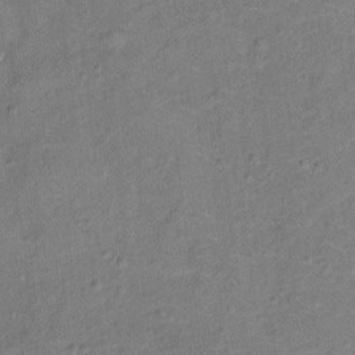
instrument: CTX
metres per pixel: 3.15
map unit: Ht
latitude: 12.5357
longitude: -39.0458
